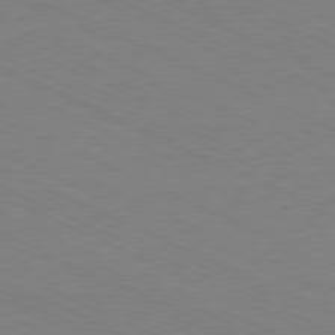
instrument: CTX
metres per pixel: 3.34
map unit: Hpe
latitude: -81.3132
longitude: 15.7478
